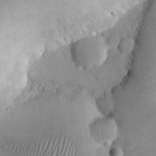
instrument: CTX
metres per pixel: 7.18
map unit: eHh
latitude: 24.3089
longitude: -66.6868
